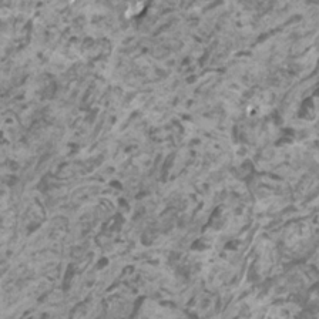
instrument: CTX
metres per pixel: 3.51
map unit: HNhu
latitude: 1.2915
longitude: -0.7246
